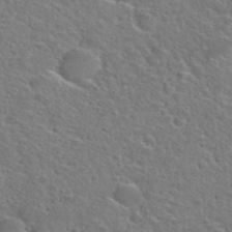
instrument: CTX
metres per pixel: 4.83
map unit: Hto
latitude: 30.2334
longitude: -48.6868
